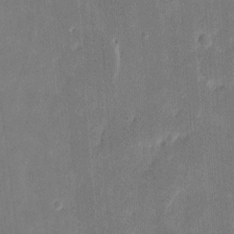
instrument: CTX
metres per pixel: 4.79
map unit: eHh
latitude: 8.0822
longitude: -73.6127
